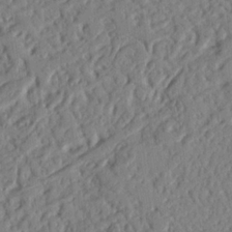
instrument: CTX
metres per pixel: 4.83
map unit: Nhu
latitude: 18.9324
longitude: -78.0633
